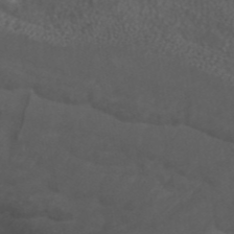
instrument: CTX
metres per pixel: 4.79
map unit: ANa
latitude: 43.5371
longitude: 24.3495
